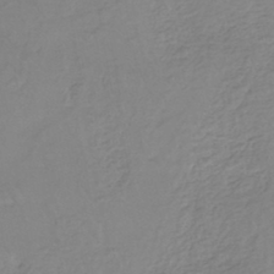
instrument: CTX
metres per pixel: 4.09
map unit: eHh
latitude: -44.9920
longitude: -29.4048
